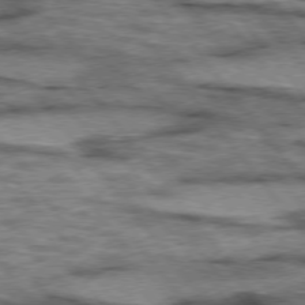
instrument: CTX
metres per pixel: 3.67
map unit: lApd
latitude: 75.3482
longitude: -48.8947
